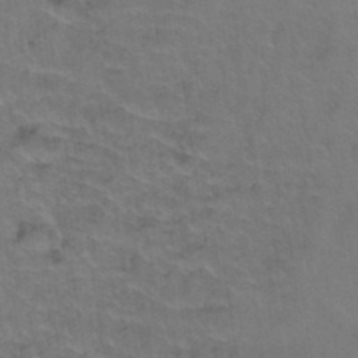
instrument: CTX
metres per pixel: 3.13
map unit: Hto
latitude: 36.8380
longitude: -46.5357
